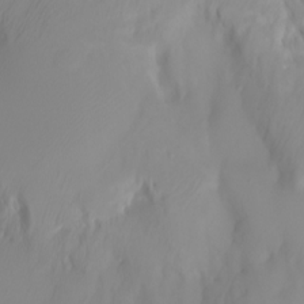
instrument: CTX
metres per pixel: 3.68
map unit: Htu
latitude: -5.2754
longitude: 137.9367
